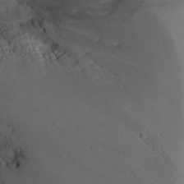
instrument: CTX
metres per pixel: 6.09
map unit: Nhu
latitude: -7.5021
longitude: -90.8191
